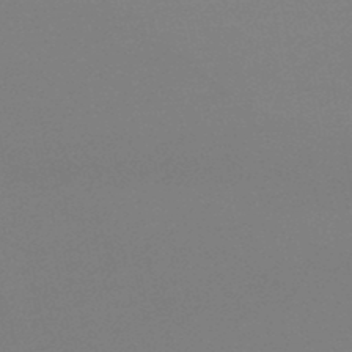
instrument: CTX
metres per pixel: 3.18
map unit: lHb
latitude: -48.6330
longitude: 69.2564
